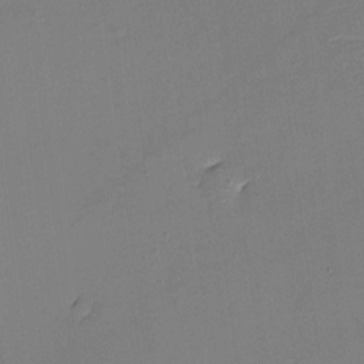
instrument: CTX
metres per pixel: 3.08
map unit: eHh
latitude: -3.6343
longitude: -80.0633
